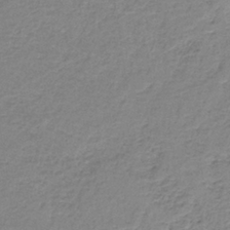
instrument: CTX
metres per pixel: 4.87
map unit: HNb
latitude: -36.1983
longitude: 54.0472
